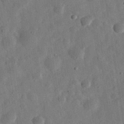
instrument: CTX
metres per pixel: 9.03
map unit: eHh
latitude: 31.1592
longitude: -75.9339
